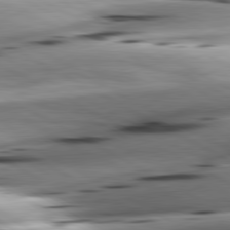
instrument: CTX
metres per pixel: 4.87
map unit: lApd
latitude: 80.9136
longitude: -162.2145
